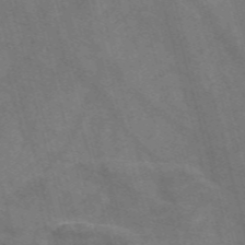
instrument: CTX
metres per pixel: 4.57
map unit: Nve
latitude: -58.7652
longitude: 66.5574
